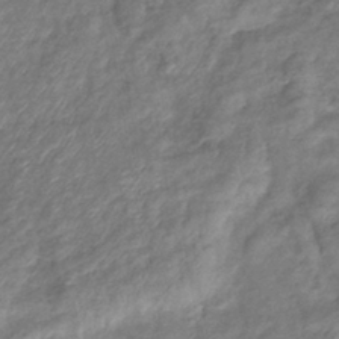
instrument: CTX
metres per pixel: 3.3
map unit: eHb
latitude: -39.2754
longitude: 78.9163
